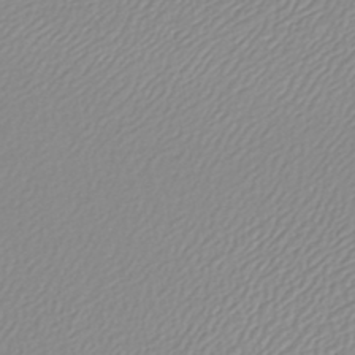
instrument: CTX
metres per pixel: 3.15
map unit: lHb
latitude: -42.1038
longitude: 69.2187
